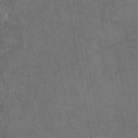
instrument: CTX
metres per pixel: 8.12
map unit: eAb
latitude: 43.9150
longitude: 108.9731
